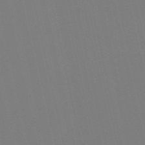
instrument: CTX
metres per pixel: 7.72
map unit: HNb
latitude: -53.9178
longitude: -36.4601
